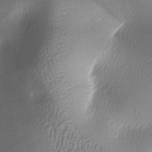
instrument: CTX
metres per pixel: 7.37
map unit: lAa
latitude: -5.9178
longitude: -123.1214
